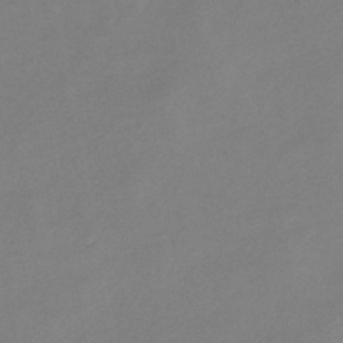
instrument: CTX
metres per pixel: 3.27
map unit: lHb
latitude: -45.6911
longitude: 74.8786
